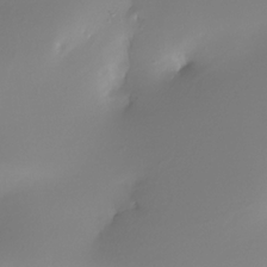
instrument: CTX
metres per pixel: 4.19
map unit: Nhe
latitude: -33.3888
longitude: -116.4034
